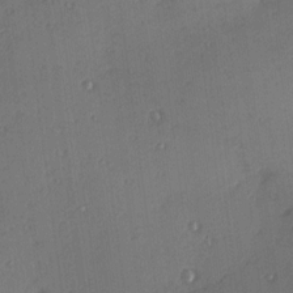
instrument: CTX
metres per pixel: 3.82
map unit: Hve
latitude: 13.9150
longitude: -90.6679
